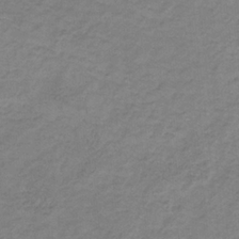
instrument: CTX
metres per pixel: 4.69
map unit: HNb
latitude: -32.7652
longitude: 58.8596
